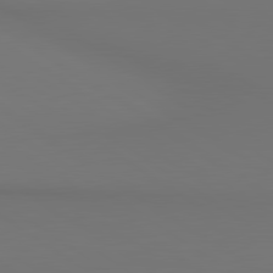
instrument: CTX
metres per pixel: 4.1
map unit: lApd
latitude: 80.7813
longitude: 152.6140
